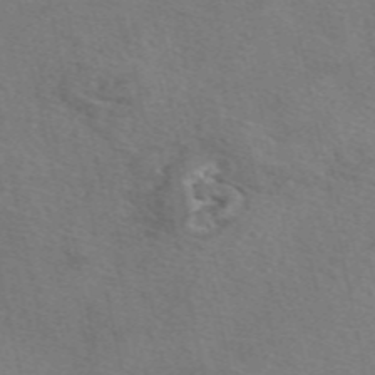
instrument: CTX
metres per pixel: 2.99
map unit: eAb
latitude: 50.8758
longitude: 110.7463
